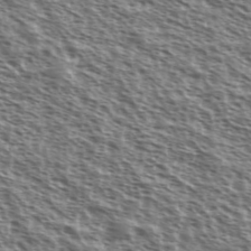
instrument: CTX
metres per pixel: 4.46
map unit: Ave
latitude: 37.8584
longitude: -111.6505
